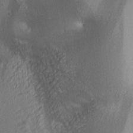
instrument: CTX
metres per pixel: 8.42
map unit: lAa
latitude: 3.9150
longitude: -115.7827
